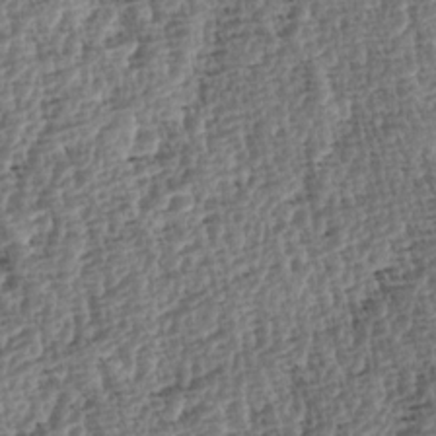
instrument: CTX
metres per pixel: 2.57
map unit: lAa
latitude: -4.2361
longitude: -122.4034
